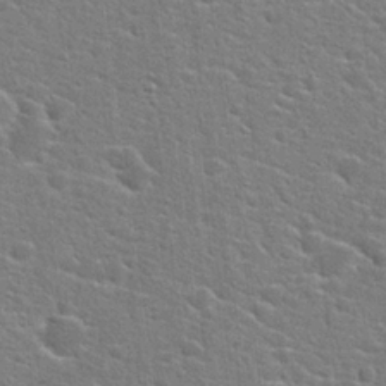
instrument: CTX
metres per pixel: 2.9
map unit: Hto
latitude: 22.5546
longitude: -44.2144
